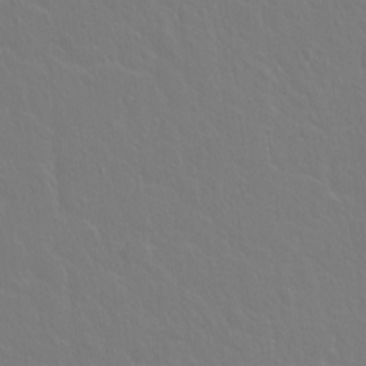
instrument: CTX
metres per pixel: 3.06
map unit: Hto
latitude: -3.4454
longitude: -35.3292
